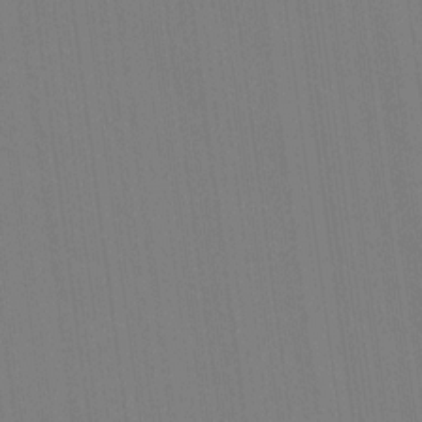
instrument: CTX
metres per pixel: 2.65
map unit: Ave
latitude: 15.1593
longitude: -130.0444
